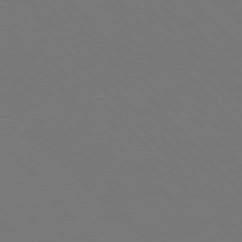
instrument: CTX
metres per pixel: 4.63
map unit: Hpe
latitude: 77.0458
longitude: -171.8583
